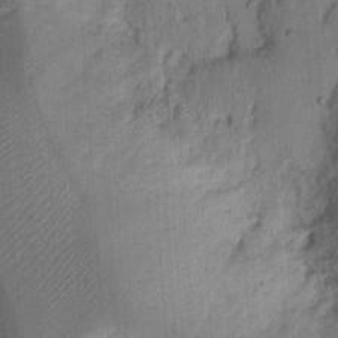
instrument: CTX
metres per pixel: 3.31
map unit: Ht
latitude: 11.2348
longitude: -74.3845
